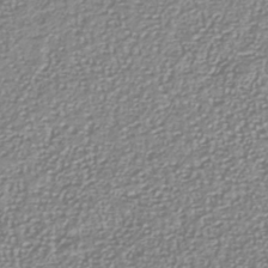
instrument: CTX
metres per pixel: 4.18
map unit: Nhu
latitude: -40.2361
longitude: -81.4426
